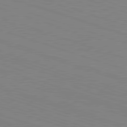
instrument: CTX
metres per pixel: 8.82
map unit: Hpe
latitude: -82.8597
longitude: 5.9178
